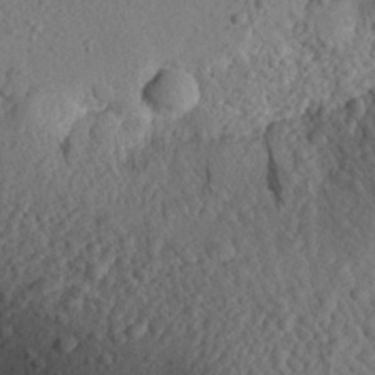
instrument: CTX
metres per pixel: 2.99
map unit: eHh
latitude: 24.5923
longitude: -79.0459
